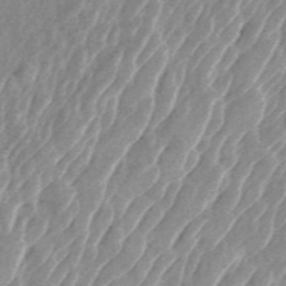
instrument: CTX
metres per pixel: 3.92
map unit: ANa
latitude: 45.5749
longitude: 30.5385
